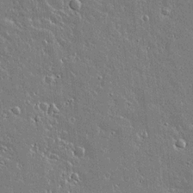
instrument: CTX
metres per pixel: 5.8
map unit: lAvf
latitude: 14.8191
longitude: -128.4790
